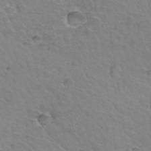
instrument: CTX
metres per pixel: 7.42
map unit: Hto
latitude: 35.9717
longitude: -44.3278
